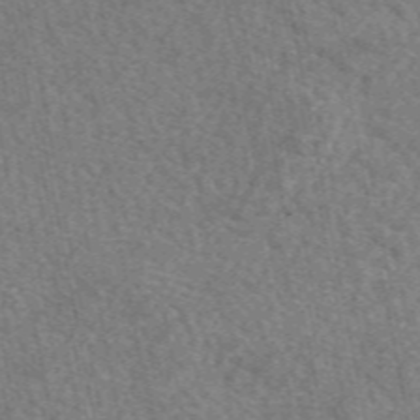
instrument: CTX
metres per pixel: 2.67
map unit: eAb
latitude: 49.9717
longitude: 112.7274
